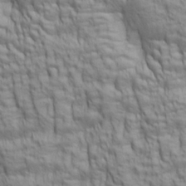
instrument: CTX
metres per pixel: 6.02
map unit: lAa
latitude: 6.1956
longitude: -115.5938
